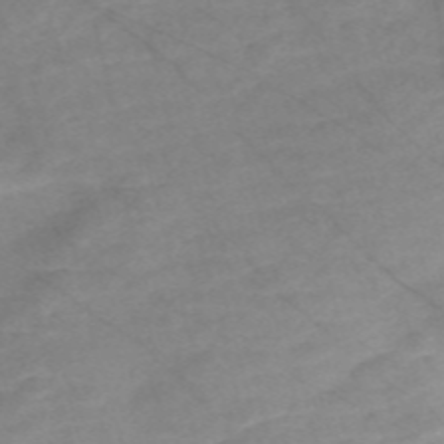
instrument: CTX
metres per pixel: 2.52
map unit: Nve
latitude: -57.8611
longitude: 61.1053
